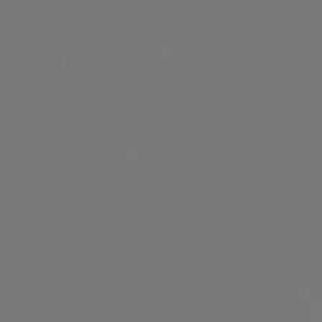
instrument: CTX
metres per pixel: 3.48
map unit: eHb
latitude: -45.3132
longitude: 86.1228
